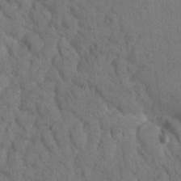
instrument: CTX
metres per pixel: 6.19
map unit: Htu
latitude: -0.7275
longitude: 174.4251
